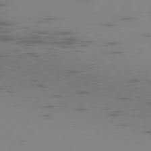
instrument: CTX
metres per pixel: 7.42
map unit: Ap
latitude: -77.0486
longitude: -67.5371
